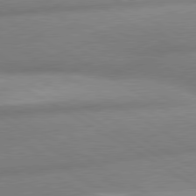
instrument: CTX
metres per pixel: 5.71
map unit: lApd
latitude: 80.2333
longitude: -162.9703
